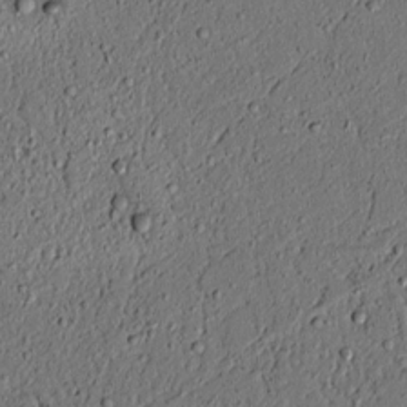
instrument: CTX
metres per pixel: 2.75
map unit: lAvf
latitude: 4.2900
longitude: 167.8989
